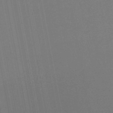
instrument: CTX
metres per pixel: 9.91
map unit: lHb
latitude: -48.6519
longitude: 68.5195
